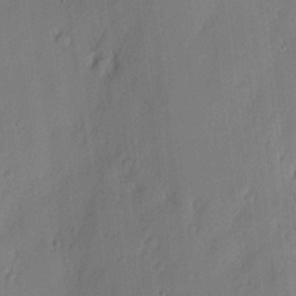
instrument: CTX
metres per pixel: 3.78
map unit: eHh
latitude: 3.1403
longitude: -76.8002
